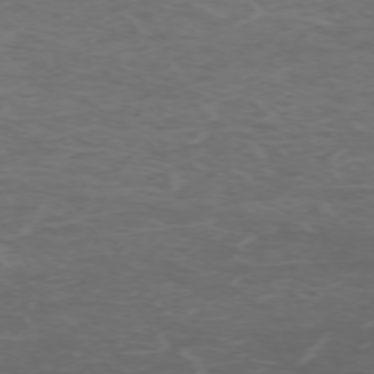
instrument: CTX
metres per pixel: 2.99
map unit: Hpe
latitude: -72.4818
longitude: 9.0297
